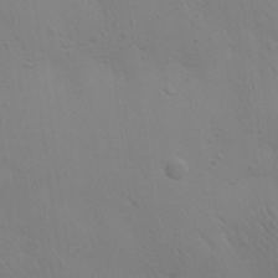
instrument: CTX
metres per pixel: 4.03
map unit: Aa
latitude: 25.4993
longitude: -142.9325
